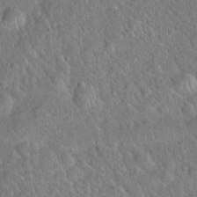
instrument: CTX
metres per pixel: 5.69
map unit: Hto
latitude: 19.1214
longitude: -52.6491
